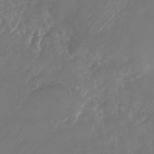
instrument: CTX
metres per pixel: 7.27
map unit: Nhu
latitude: -27.4265
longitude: -72.3657
